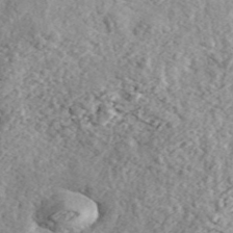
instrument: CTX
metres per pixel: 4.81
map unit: ANa
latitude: 44.0633
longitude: 46.8030
